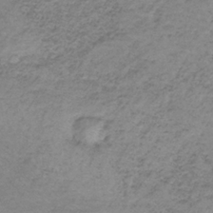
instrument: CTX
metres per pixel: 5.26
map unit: HNb
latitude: -33.5210
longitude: 60.4440
